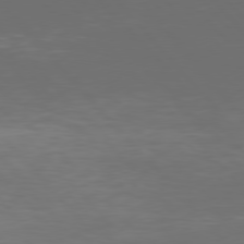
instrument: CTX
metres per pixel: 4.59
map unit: Hpe
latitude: 76.6868
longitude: -168.7246
